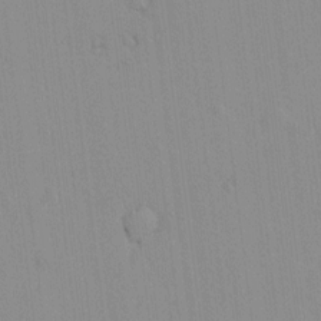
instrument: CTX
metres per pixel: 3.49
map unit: lAvf
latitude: 8.3278
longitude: 167.3321
